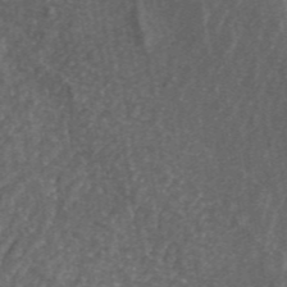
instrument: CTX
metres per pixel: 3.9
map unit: ANa
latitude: 44.7813
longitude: 30.2361
